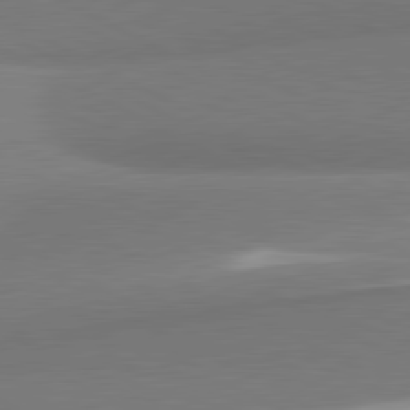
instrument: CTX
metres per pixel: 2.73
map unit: lApd
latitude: 80.8758
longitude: 167.9178
